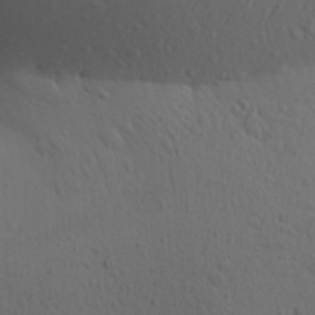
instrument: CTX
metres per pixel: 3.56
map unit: Aa
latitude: 30.2145
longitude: -146.3468
